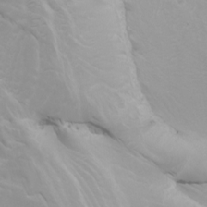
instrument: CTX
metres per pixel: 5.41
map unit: Nhu
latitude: -4.0850
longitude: -74.2145
